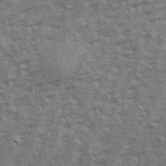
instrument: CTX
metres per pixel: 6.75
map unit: eHh
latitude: 35.0269
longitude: -133.2348
